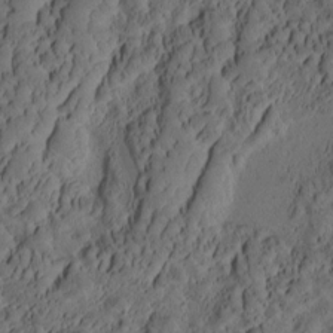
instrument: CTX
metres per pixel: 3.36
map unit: eHh
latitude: -1.6533
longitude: 15.7478
